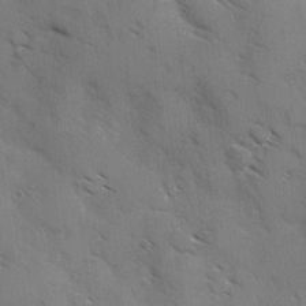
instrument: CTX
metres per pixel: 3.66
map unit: Ave
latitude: -0.1039
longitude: -111.7072
